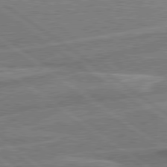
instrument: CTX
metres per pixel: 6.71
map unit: lApd
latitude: 79.7261
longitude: -129.4993
